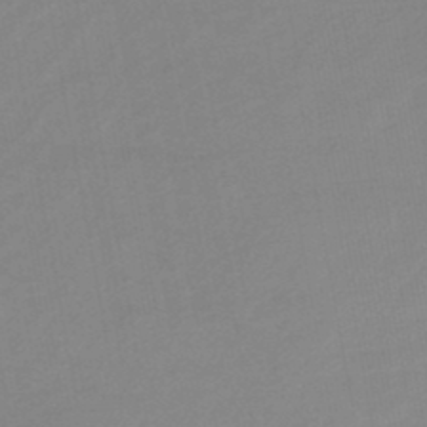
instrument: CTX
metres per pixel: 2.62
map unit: lHb
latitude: -46.3684
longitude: 56.8975
